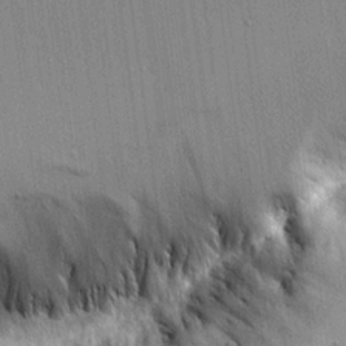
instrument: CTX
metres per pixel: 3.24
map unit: Aa
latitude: 18.8002
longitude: -126.9136
